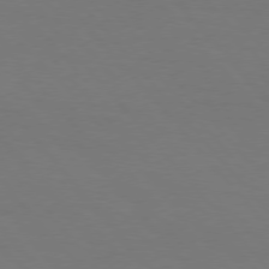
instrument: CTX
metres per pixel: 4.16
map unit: Hpe
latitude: 75.9906
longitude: -141.6127
